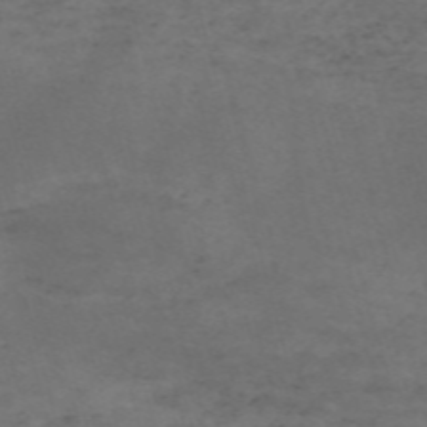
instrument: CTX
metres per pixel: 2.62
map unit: Nve
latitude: -59.0486
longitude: 59.9556
